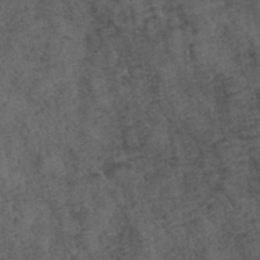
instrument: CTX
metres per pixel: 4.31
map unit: ANa
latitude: 39.7261
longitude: 18.7463
